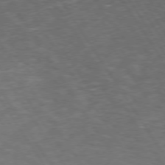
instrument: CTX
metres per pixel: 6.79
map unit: Hpe
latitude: 73.8584
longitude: -124.6490
